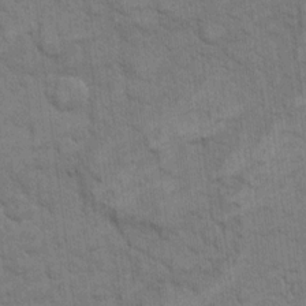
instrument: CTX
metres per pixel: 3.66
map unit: eHh
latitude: 12.4790
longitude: -65.3860
